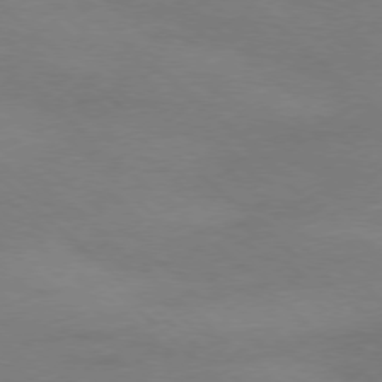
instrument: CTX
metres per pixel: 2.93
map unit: Ap
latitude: -78.0472
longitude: -68.4790
